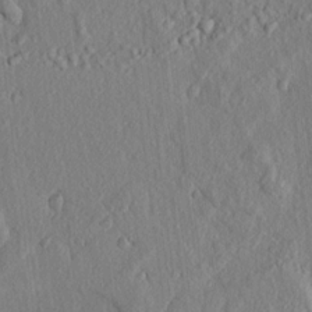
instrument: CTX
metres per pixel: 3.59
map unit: lAvf
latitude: 7.9717
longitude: 166.9353
